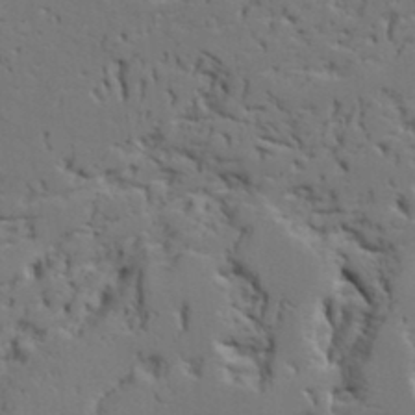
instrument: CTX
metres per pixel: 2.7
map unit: Aa
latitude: 19.8016
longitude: -126.0444
